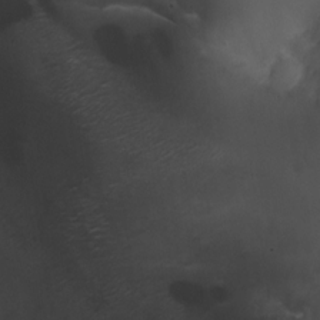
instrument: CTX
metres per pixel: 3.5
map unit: HNhu
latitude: 8.0255
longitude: 8.6140
